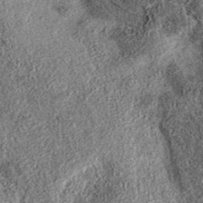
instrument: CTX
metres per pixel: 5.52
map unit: eAb
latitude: 37.0647
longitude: 106.9542
